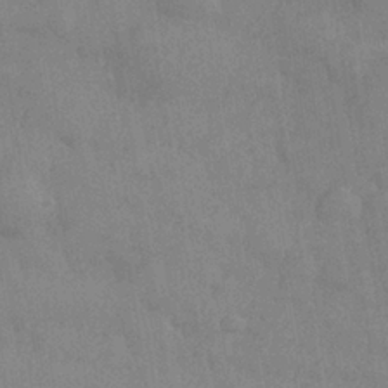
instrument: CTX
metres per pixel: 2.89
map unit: Nhe
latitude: -36.5762
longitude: -177.2348
